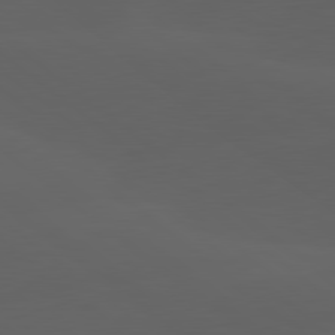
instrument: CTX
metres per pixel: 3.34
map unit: lApd
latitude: 80.1956
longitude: -90.3278
